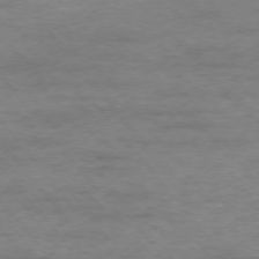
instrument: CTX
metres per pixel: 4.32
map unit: Ap
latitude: -76.2739
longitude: -84.7624
